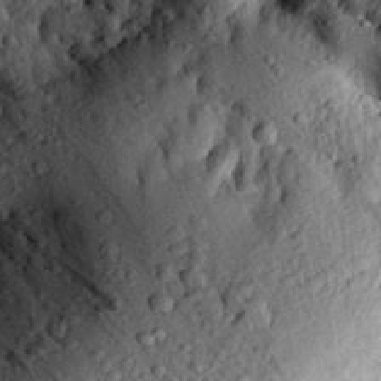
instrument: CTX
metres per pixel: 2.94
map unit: eHh
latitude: 24.6868
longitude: -78.5357
